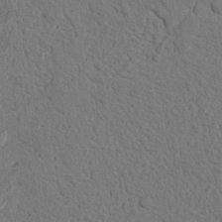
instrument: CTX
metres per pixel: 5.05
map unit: Nhu
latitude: 20.0822
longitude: -76.5923
